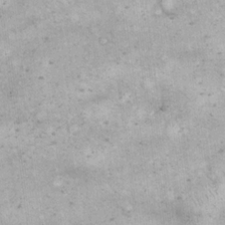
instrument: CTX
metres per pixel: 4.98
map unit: eHh
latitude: 16.9892
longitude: -63.3293
